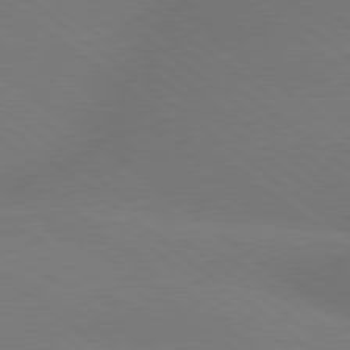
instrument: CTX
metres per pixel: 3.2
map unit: lApd
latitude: 79.1970
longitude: -150.4223
